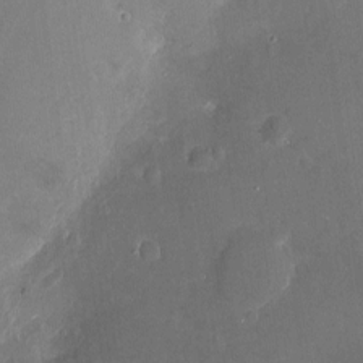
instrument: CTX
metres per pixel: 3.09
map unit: Nhu
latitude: -12.8597
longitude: -38.9514
